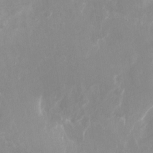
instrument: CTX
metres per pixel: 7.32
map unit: Nhu
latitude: -27.6721
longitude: -75.8205
